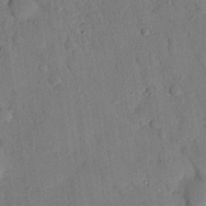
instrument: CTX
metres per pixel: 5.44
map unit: eHh
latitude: 25.3670
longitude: -78.2712
